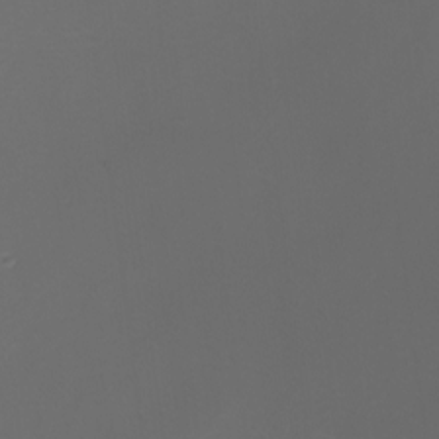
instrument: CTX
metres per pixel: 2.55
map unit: Nhu
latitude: -7.2187
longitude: -91.4237
